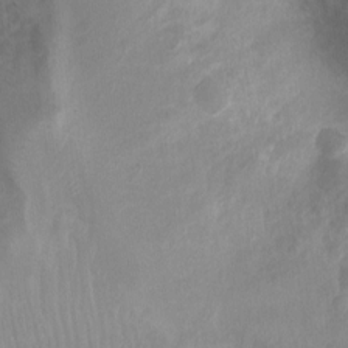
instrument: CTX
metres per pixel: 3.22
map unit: Ht
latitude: 3.1214
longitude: -28.9513
